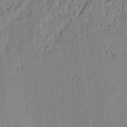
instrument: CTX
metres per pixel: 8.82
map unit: lAvf
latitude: 6.6868
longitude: 168.8219
